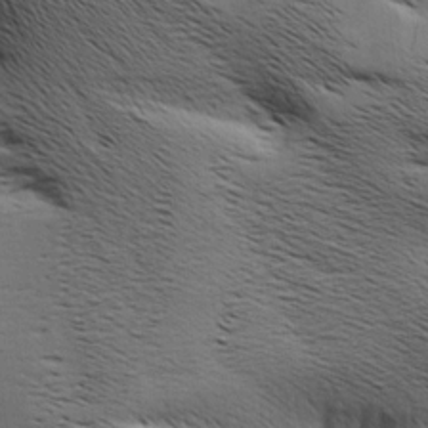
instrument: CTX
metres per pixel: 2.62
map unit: Aa
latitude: 9.1025
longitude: -142.1578
